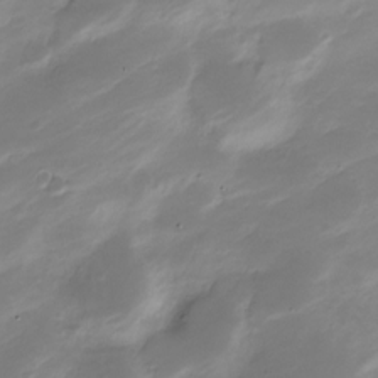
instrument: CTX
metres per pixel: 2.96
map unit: Nve
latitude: -21.1998
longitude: 107.0298
